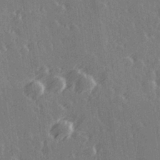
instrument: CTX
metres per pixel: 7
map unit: Hve
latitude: 27.1403
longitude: 145.9745
